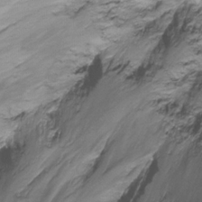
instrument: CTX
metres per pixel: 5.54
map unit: Ht
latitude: -16.8597
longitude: -48.5357
